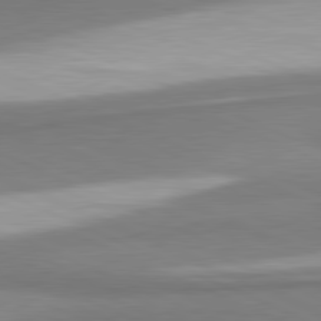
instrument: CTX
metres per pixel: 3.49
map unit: lApd
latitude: 81.3671
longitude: 165.8045
